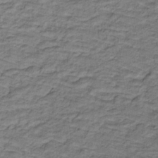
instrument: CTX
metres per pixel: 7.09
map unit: lHb
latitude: -32.6519
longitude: 65.4266
